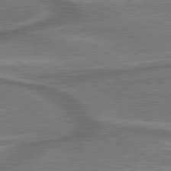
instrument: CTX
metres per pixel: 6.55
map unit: lApd
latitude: 79.7261
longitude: 171.9556
